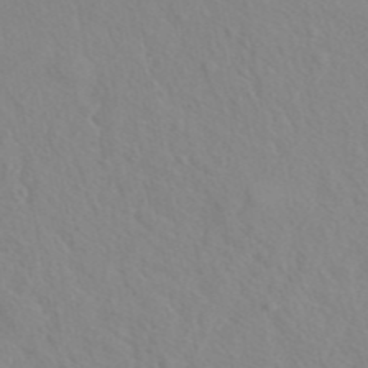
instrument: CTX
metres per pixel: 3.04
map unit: ANa
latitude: 43.9528
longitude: 27.7099
